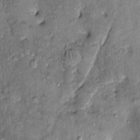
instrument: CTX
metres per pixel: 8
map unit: Ht
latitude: -1.7478
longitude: -14.3846
